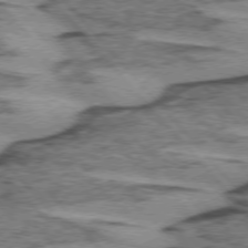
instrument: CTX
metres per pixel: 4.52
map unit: lApd
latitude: 74.8947
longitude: -78.0633
